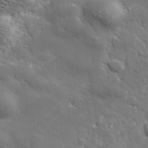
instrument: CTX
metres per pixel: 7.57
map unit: lHvf
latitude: 34.4412
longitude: -87.9339
